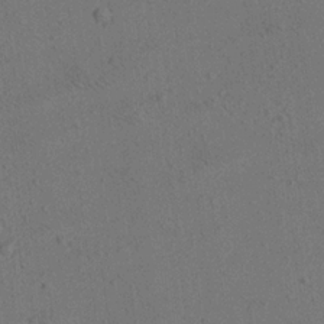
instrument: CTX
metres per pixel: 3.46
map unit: Aa
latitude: 20.2145
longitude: -140.6868
